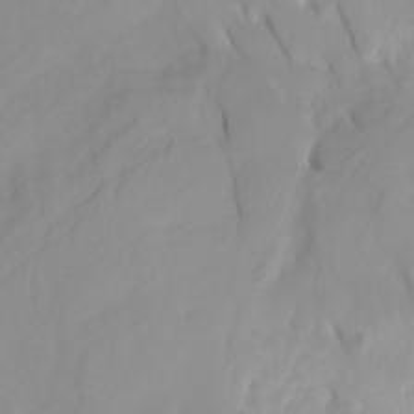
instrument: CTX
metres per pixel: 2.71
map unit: Htu
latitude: -5.1431
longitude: 138.0661
